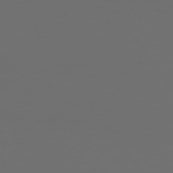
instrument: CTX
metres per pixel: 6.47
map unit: Hpe
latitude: 74.2712
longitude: -124.5545
